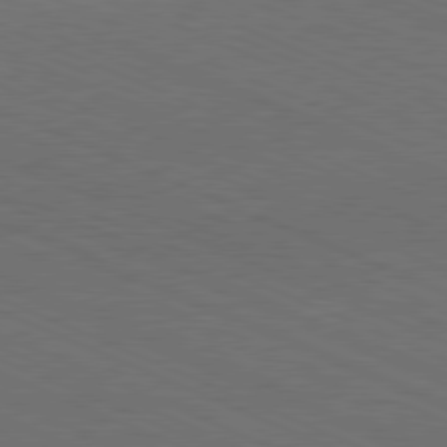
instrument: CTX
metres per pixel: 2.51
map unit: Hpe
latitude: -81.9178
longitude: 15.7667
